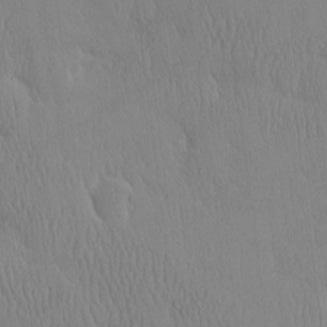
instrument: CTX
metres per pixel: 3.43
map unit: eHh
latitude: -3.8611
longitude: 15.9178
